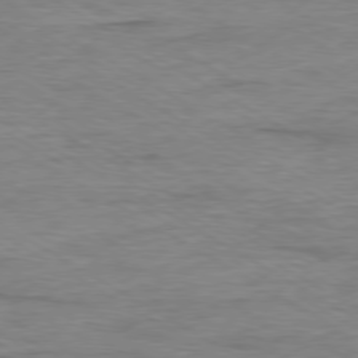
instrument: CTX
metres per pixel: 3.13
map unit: Ap
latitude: -79.3698
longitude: -83.9528
